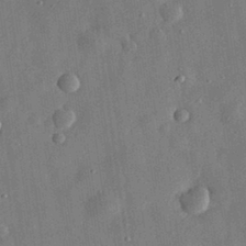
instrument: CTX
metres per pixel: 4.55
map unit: eHh
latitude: 30.9892
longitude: -75.2537
